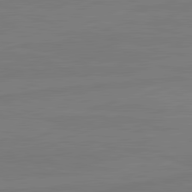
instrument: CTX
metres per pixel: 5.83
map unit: lApd
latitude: 81.7261
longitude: -179.6316
